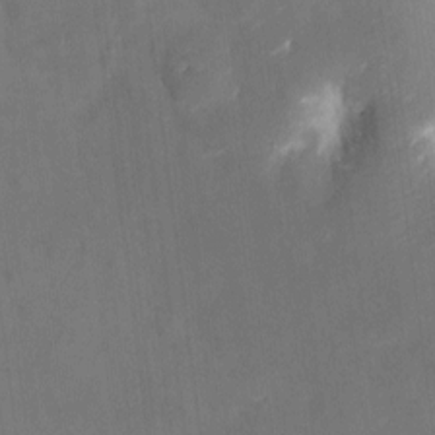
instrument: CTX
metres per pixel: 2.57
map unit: eHh
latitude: 4.5168
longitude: -69.4049
